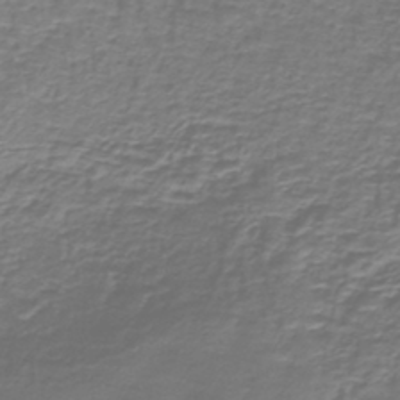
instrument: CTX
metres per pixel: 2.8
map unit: lHb
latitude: -40.9164
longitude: 58.5384
